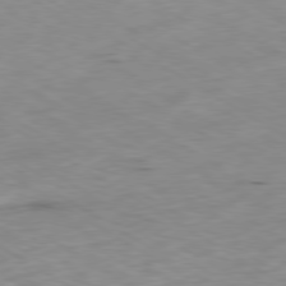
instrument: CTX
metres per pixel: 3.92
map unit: Ap
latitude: -80.1417
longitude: -100.5924
